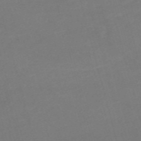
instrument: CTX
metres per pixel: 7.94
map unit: Nve
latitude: -58.9919
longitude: 58.4817
